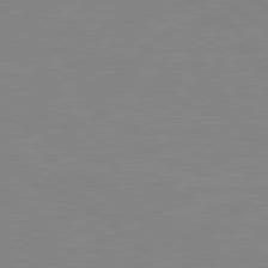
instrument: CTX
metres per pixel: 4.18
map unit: Hpe
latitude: 78.7813
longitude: -124.8191
